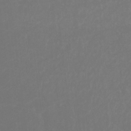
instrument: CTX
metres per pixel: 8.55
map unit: Ht
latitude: -8.8408
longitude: -33.4993
